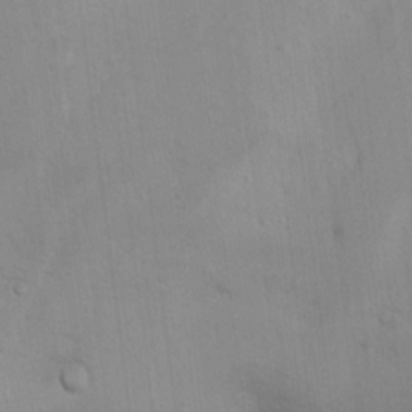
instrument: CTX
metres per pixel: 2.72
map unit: Hto
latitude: 11.4804
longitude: -35.9717
